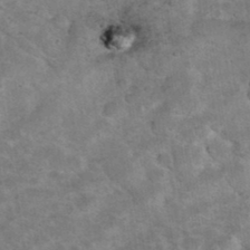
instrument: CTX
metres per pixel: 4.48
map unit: eHh
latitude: 37.1970
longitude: -66.5923
